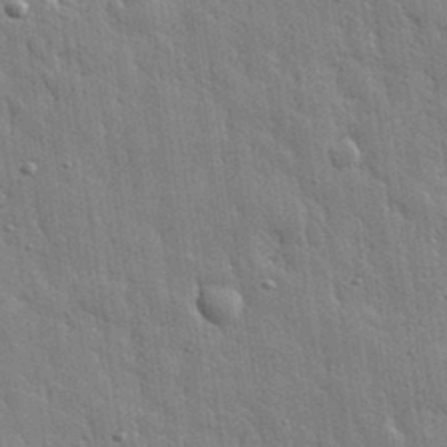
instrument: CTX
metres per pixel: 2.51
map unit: eHh
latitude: 31.8017
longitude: -79.0270
